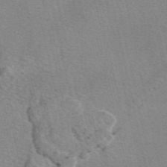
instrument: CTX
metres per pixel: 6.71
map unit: eAb
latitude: 50.1388
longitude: 112.0094
